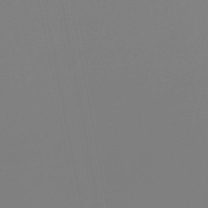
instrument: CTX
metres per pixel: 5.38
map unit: eHb
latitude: -49.7478
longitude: 85.1998
